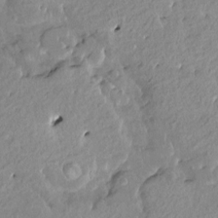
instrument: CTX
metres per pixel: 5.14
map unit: HNhu
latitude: 3.9528
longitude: 6.3117
